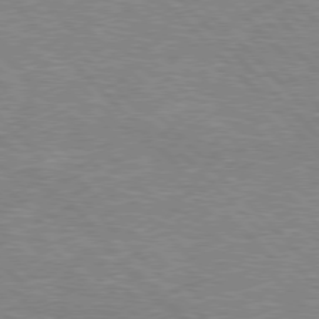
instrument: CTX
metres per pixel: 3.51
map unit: Hpe
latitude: 76.7435
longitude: -151.4237
